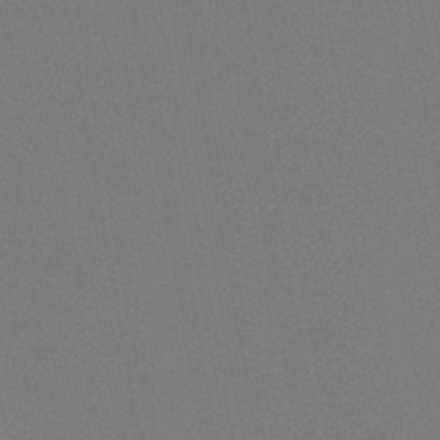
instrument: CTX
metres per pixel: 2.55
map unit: lHb
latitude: -47.0297
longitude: 68.3306
